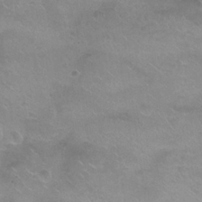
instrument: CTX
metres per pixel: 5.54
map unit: Nhu
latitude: 24.6301
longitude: -53.4427
